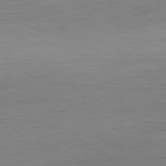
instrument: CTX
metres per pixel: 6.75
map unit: Hpe
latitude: -81.0109
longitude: 19.9745
